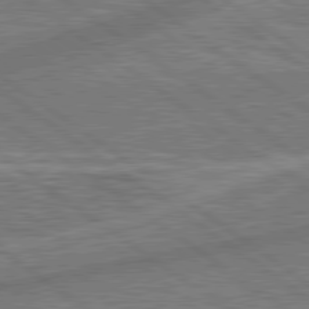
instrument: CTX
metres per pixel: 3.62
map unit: lApd
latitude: 79.3482
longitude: 173.4643
